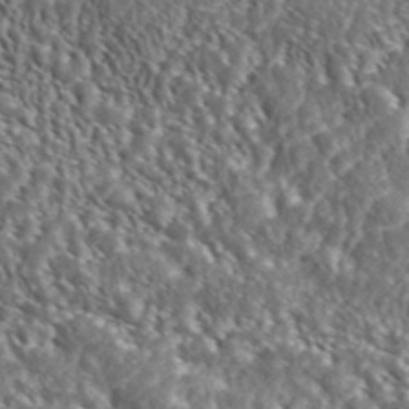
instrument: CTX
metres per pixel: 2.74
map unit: ANa
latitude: 44.3090
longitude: 38.1039
